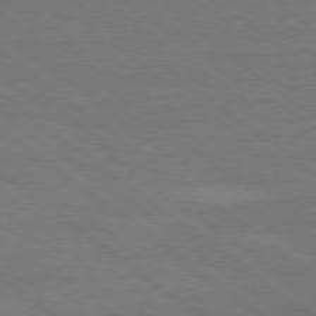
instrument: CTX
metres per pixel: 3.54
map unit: Ap
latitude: -79.3131
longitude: -54.6301
